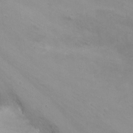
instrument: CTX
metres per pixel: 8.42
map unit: Hto
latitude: -11.0864
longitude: -37.5371
